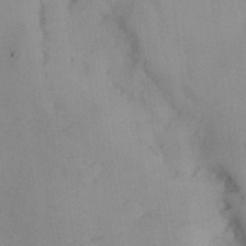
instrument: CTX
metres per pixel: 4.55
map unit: Nhu
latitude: 26.3278
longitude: -68.9325
